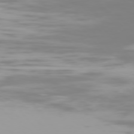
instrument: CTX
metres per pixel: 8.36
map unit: Ap
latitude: -76.8030
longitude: -74.1578
